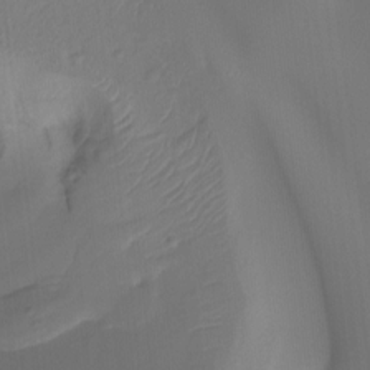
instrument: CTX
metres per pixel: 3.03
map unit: Hto
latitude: -8.0472
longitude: -47.1970
